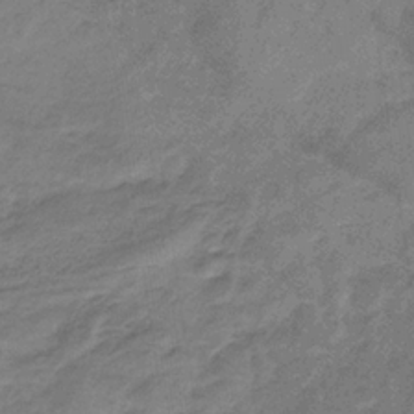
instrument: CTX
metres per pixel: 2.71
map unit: lHb
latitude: -33.1431
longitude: 68.9919
